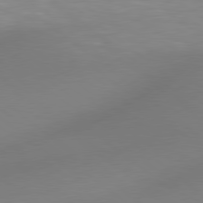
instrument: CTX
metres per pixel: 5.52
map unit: Hpe
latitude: 78.7247
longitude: 175.9745
